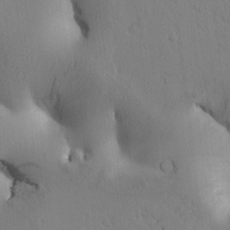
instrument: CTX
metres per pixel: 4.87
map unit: Htu
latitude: -0.3496
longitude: 171.2376
